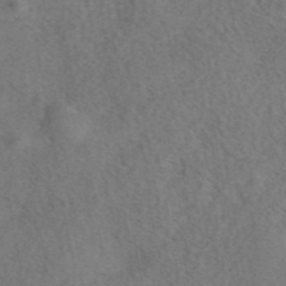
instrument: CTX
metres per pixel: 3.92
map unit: eAb
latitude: 43.0270
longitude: 107.2943
